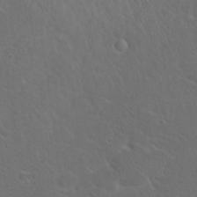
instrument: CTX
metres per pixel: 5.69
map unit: Hto
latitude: 19.1970
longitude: -36.5735
